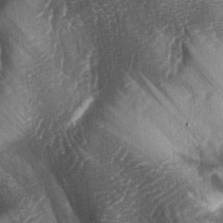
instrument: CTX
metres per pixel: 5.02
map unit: lAa
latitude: -4.4440
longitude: -127.3860
